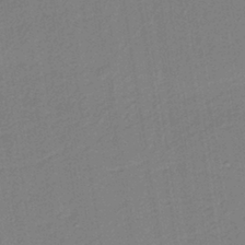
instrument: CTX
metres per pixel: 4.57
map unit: HNb
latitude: -38.5196
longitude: 54.8786
